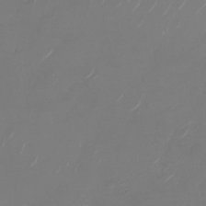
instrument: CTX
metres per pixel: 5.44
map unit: Nhu
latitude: -29.0487
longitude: -71.6694
